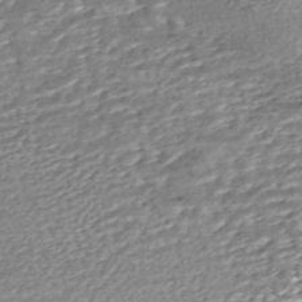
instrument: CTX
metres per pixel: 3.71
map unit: HNhu
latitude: -45.7289
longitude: 105.5399
